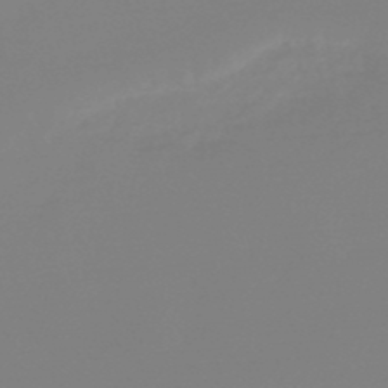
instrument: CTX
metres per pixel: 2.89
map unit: lHb
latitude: -48.7841
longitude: 68.1794
